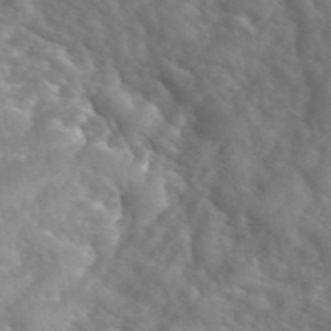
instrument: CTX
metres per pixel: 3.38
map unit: eHh
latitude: 40.4034
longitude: -57.0458
